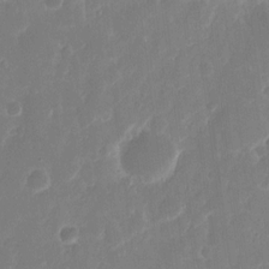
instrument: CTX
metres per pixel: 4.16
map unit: eHh
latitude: 12.1011
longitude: -72.4790
